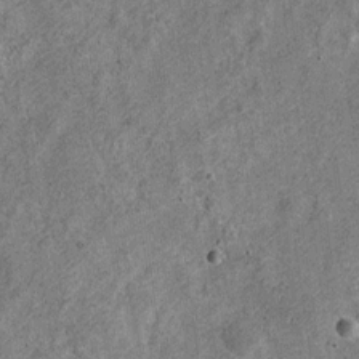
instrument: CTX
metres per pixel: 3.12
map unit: Nve
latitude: -23.9178
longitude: 107.2943
